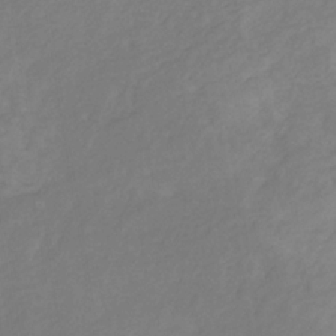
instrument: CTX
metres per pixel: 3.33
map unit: eHb
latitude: -30.4251
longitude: 65.7478
